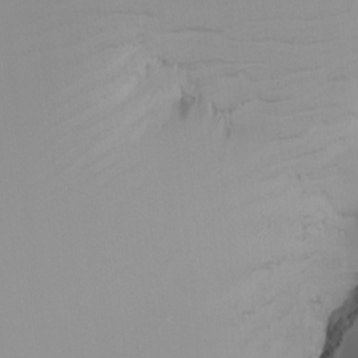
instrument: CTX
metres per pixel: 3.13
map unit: Nhu
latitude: -5.6533
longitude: -92.0255
